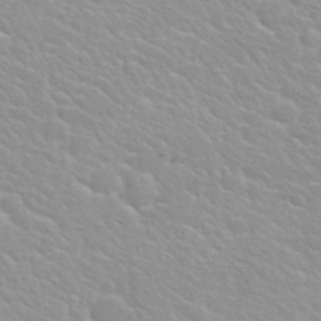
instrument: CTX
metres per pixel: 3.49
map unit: Nhu
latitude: 30.3657
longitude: -50.6112
